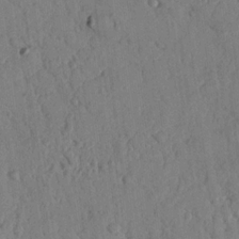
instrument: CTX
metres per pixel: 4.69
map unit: Nhu
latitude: 17.8583
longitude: -78.1767
